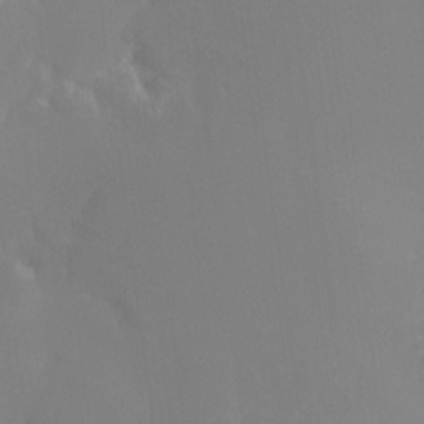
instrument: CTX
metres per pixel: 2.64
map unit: Ht
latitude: -13.7856
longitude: -50.1955
